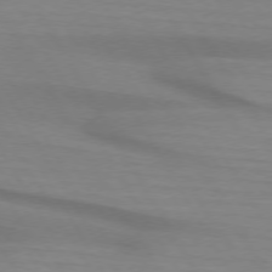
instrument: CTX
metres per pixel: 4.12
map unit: lApd
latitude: 74.1011
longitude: -65.8394
